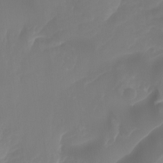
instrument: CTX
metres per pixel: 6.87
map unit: Ht
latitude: -14.5385
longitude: -57.1592
